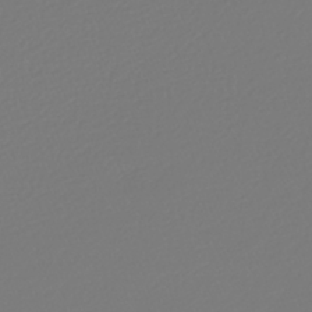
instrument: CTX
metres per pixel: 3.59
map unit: lHb
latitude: -42.6518
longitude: 60.6141
